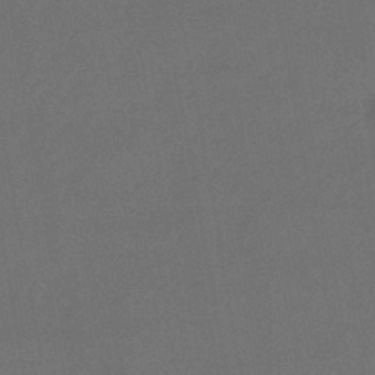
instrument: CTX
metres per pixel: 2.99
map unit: eHb
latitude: -43.6910
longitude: 88.2172
